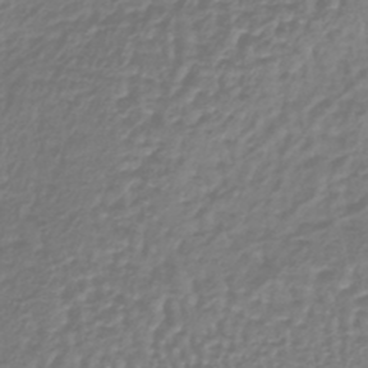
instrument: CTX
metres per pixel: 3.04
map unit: lHb
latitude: -37.1620
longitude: 61.8800
